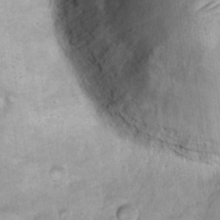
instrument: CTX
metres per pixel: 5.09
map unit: eHh
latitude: 22.7813
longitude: -58.5357
